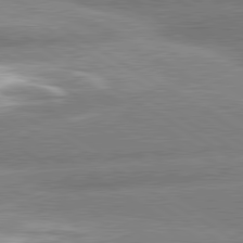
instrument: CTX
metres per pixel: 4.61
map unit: lApd
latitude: 80.5168
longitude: -161.9528
